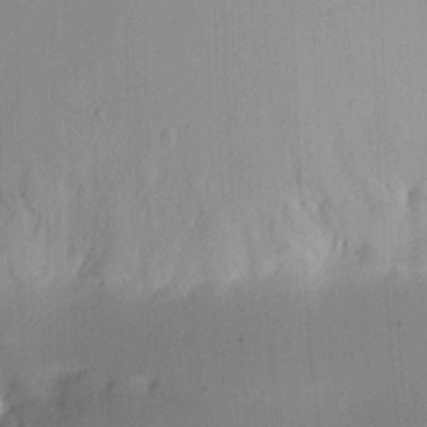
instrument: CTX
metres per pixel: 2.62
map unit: Nhu
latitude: 15.0648
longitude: -75.2915
